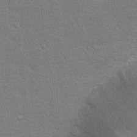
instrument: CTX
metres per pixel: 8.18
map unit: Hto
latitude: 16.1011
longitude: -38.1011
